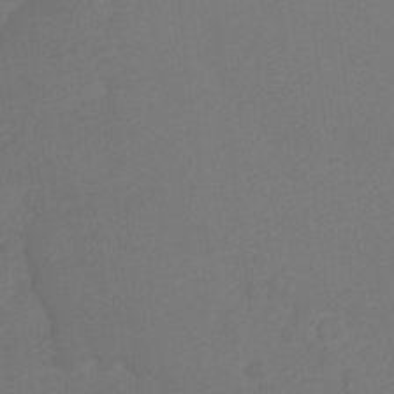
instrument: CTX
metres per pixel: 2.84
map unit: Ht
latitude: -10.4629
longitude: -34.9702
